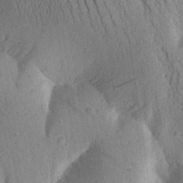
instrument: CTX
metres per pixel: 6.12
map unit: Aa
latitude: 24.7624
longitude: -149.9528
